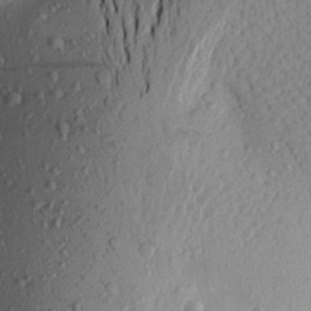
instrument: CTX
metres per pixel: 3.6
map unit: Aa
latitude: 19.8772
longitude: -148.7813
